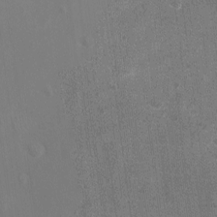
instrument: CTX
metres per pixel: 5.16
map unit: Nhu
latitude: -16.2740
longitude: -56.1577
